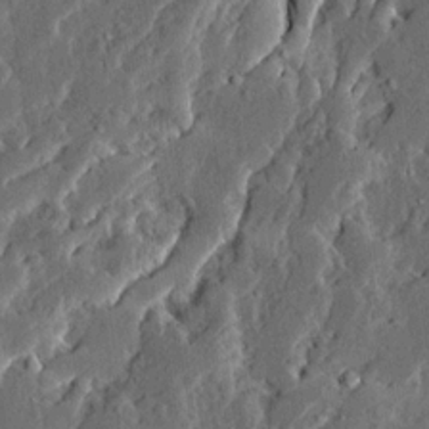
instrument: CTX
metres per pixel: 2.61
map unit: Ave
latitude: 14.2334
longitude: -137.1970
